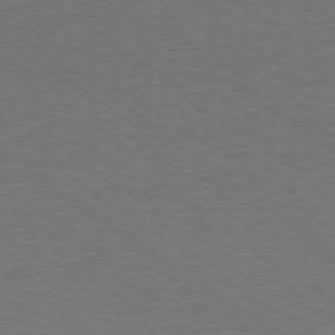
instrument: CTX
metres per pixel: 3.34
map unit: Ap
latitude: -78.5762
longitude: -74.9136
